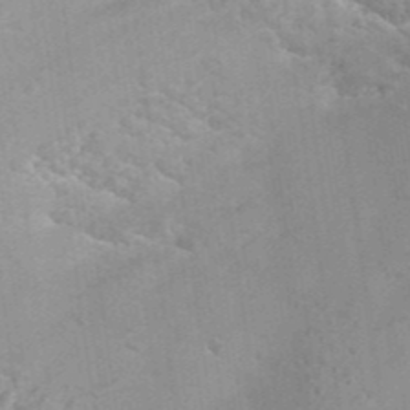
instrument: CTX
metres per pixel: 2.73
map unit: ANa
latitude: 41.7449
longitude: 26.5195
